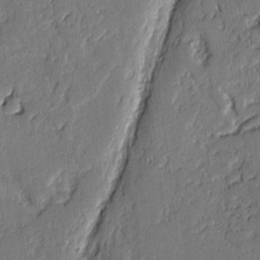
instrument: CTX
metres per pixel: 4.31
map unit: lAvf
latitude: -0.8786
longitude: -106.0255
